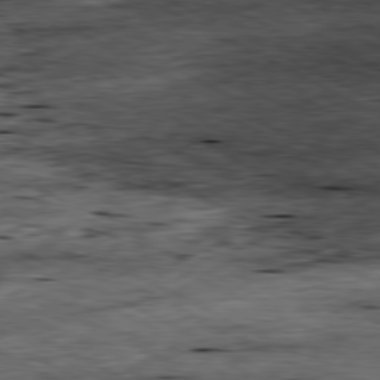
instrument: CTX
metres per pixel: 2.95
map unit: Ap
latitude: -80.8975
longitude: -88.8191
